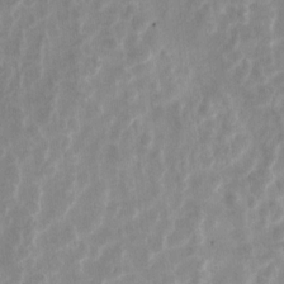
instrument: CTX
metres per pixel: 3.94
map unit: Hto
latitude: 6.3656
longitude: -31.9339
